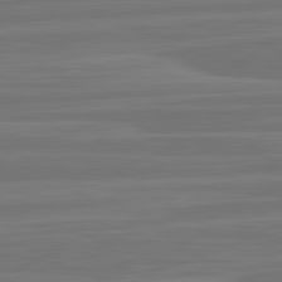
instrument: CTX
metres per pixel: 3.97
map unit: lApd
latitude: 82.3656
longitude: -174.8191
